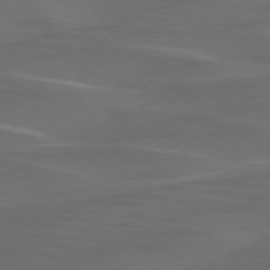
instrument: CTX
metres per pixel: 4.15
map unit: lApd
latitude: 75.7072
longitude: -79.6316
